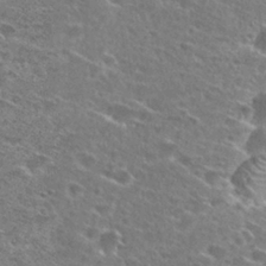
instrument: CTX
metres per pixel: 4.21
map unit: Hto
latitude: 27.8206
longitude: -46.7436
